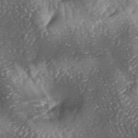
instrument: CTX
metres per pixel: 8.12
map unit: lAa
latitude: -5.5399
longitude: -126.7624
